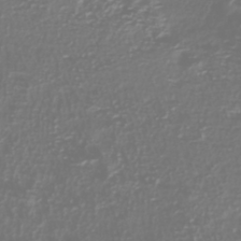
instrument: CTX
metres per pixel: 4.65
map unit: HNhu
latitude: -39.7856
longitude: 100.6140
